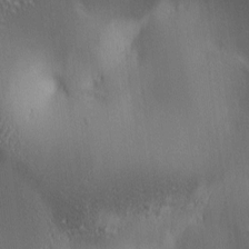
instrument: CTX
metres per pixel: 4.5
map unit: lAa
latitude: 3.2726
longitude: -117.0647
